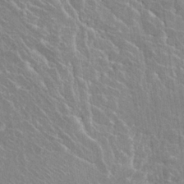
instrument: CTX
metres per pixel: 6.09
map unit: Hto
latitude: 23.3859
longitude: -40.5356
